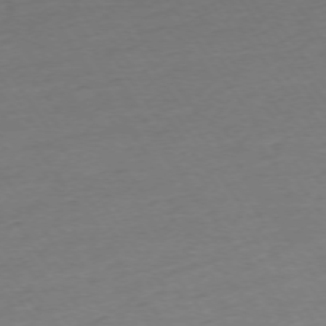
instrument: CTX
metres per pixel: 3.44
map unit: Ap
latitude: -73.9745
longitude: -83.8772
